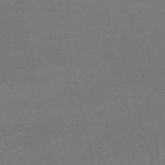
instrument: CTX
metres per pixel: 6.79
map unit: eHb
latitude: -49.6344
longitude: 73.3132
